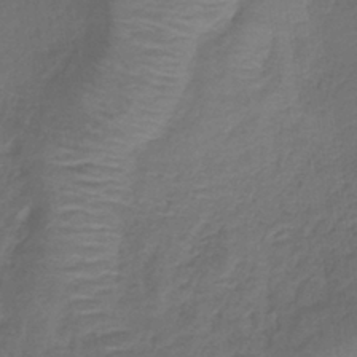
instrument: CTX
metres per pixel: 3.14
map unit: lHb
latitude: -39.3321
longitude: 73.6533
